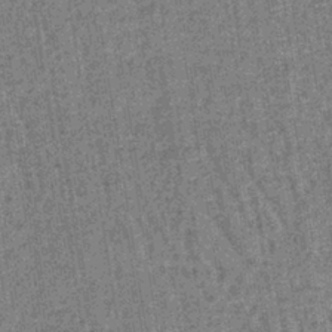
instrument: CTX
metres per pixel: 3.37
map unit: lHb
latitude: -39.3321
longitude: 60.2928
